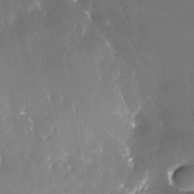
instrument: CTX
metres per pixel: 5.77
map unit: Nhe
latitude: -27.7477
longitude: -109.9528
